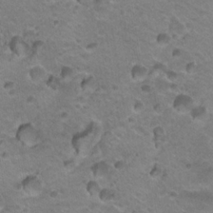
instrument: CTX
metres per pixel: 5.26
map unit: Hto
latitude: 21.0837
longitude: -32.3656
